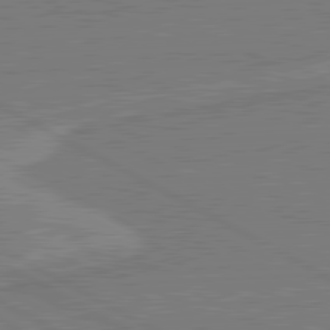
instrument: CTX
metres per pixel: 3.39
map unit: lApd
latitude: 80.9136
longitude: 168.7841
